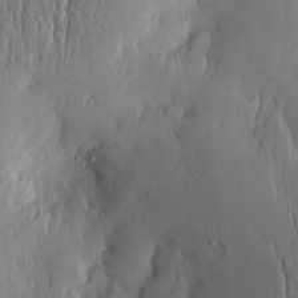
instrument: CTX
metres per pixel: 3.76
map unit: Htu
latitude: -5.4265
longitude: 174.4817
